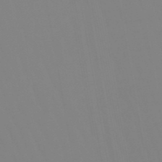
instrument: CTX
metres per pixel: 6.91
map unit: eHb
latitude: -50.0283
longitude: 74.3496
